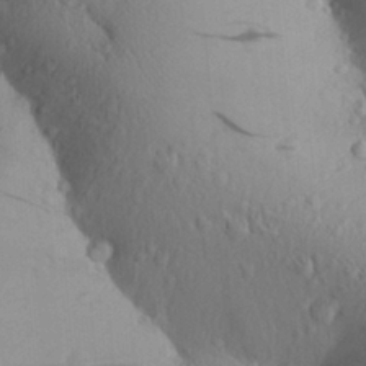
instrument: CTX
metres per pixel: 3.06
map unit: Aa
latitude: 28.3467
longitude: -131.9151
